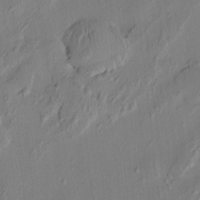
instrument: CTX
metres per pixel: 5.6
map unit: HNhu
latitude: 3.1403
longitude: -7.0080
